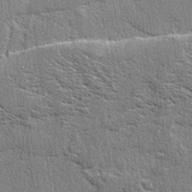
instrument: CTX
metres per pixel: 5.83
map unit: lAvf
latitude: -5.2376
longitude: -109.4237
